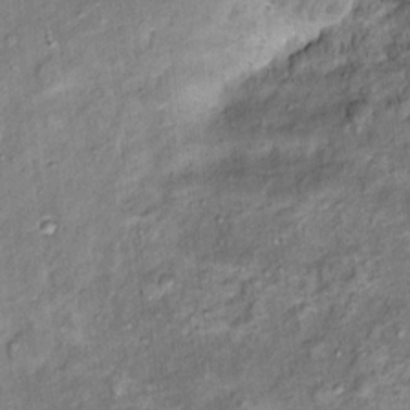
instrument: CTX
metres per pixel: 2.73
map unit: Ht
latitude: 14.1578
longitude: -40.7813
